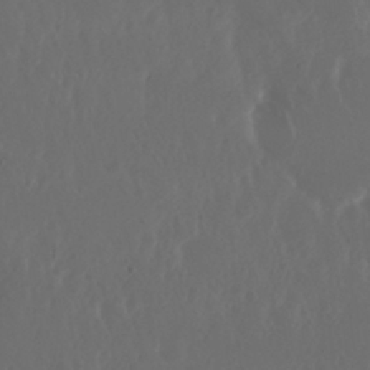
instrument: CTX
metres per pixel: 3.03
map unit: Nhu
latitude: 29.3670
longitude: -57.2914
